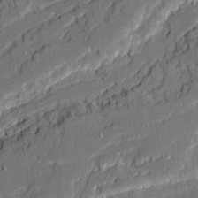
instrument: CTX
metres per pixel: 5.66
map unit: Ave
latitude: 19.3481
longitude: -128.3845
